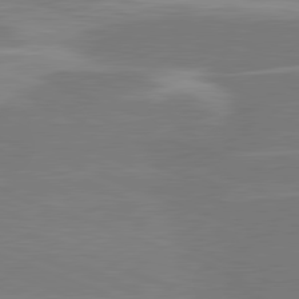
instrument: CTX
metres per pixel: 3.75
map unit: lApd
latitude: 81.0836
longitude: -131.7450
